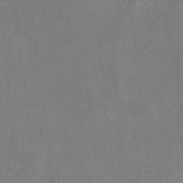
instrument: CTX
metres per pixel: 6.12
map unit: HNhu
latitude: 4.7813
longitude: 8.8219
